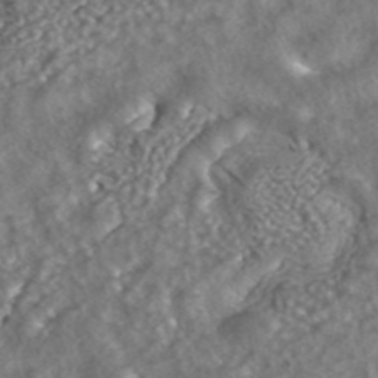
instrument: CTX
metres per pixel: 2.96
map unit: ANa
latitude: 42.5924
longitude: 23.8612
